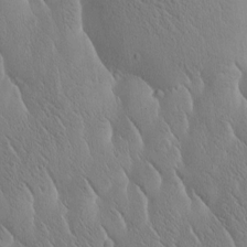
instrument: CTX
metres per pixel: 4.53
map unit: Htu
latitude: -1.4266
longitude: 175.0864
